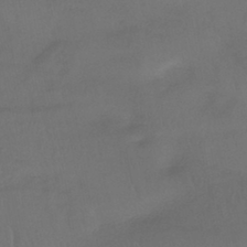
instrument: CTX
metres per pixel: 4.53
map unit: HNhu
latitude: -43.7099
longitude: 102.9731
